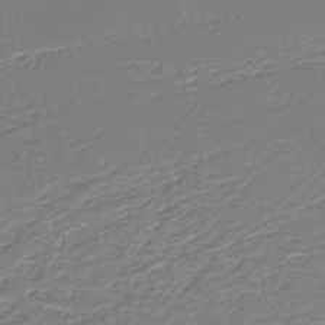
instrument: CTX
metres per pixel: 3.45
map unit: eAb
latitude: -39.1242
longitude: 53.0108
